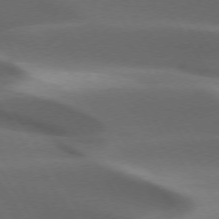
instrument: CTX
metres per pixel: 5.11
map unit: lApd
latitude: 73.2915
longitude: -52.3090
